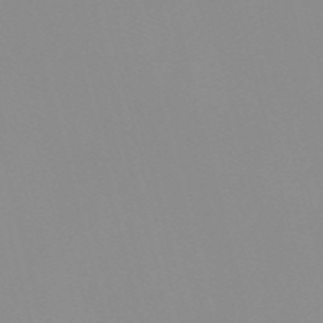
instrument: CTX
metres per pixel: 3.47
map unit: Nve
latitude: -57.3509
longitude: 59.8800
